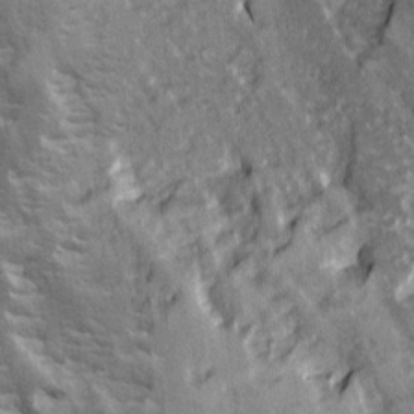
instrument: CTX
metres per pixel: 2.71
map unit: Ave
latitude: 14.6491
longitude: -131.8584
